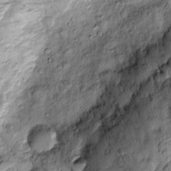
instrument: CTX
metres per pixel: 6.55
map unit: Htu
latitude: -4.1605
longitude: 159.0108
